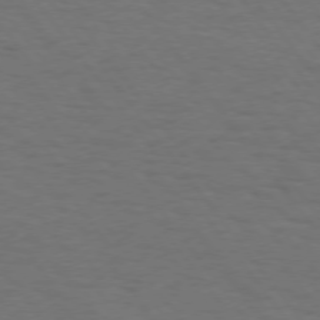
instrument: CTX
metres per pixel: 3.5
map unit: Hpe
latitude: 74.2523
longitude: -131.5372
